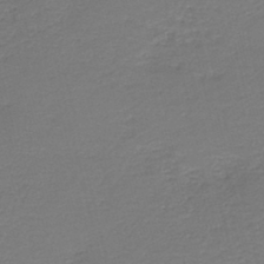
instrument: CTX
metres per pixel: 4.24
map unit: HNb
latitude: -42.9919
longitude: 50.5007
